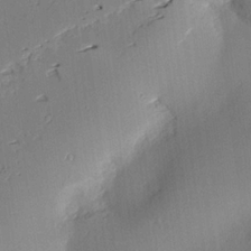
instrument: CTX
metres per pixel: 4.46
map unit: lAvf
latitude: 25.6693
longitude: -112.2900
